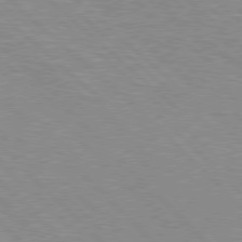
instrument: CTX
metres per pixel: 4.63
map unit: Hpe
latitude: 77.6505
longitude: -152.6113
